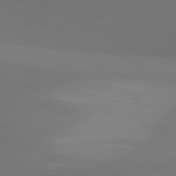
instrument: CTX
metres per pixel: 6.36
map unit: lApd
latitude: 81.2726
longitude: 136.8786
